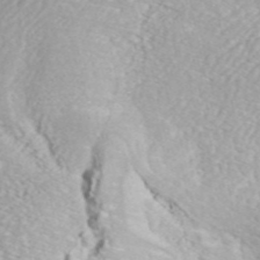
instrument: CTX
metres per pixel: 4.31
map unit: ANa
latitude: 45.2159
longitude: 37.0297
